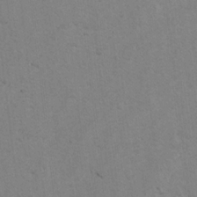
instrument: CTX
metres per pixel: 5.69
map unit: lAvf
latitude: -5.1620
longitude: -114.2711
